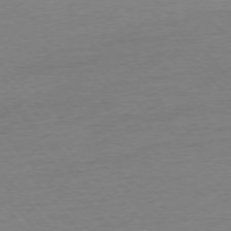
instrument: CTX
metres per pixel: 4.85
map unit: Ap
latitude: -76.2928
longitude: -93.7449
